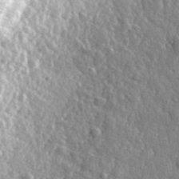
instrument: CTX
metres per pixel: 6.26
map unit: eHh
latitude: 35.2348
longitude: -80.3656
